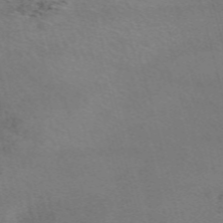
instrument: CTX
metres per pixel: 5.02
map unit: ANa
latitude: 51.4426
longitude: -71.4426
